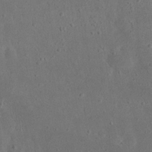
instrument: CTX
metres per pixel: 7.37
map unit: eHh
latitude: 23.1403
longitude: -67.9339
